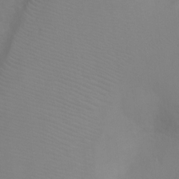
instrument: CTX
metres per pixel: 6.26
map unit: Ht
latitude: -4.5007
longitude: -28.0444
